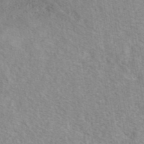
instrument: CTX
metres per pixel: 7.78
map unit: eAb
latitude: 42.0822
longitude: 107.5588
